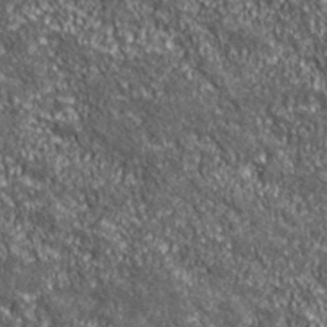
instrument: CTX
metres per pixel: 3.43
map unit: eHh
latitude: 42.8947
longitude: -90.7246
